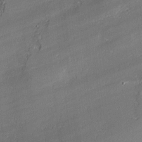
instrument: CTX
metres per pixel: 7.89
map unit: lAvf
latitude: -1.7667
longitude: -108.7057
